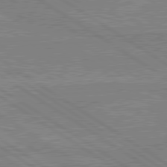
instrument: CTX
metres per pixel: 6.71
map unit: lApd
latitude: 80.2900
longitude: -174.4601
